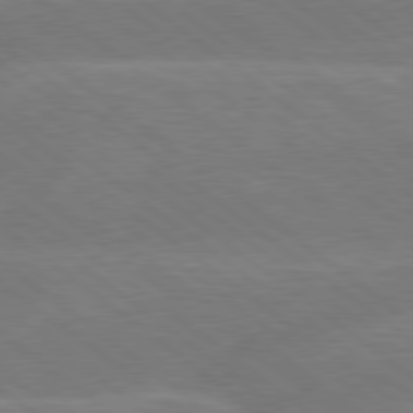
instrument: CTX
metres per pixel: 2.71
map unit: Hpe
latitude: 78.8569
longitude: -153.6505
